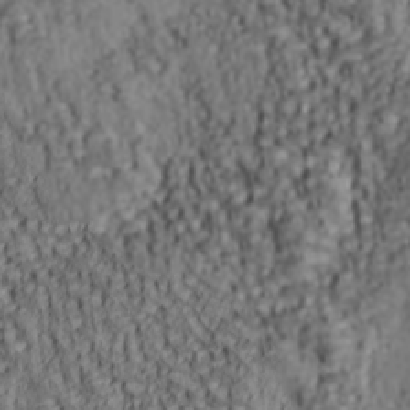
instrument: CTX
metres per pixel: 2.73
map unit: lAa
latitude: 5.7072
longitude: -114.8946
